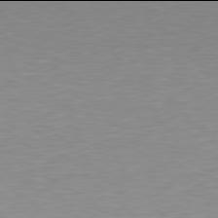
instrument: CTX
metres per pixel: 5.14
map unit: Hpe
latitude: 77.9906
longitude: -173.4426
